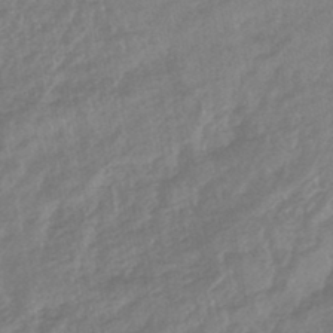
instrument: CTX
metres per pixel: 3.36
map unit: lHb
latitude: -44.5196
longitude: 80.1606
